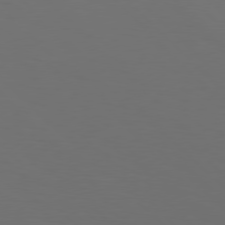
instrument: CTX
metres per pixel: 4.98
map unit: Hpe
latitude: 77.7827
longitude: -167.3481
